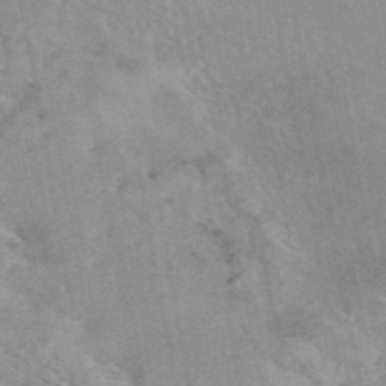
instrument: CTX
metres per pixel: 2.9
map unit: eAb
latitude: 45.1781
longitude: 124.5196
